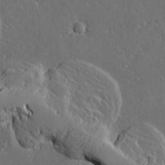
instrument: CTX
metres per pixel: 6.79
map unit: lAvf
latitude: 15.6694
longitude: -126.4601
